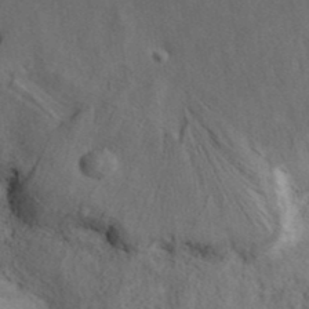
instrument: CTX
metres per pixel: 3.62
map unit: ANa
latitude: 39.9906
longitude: 18.1228
